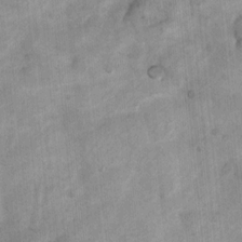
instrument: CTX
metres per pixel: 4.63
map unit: Nhu
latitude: 7.4426
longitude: -23.3671
